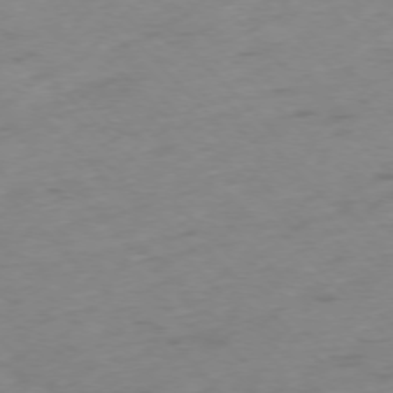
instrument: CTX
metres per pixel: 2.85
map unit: Ap
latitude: -76.5385
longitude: -65.2726
